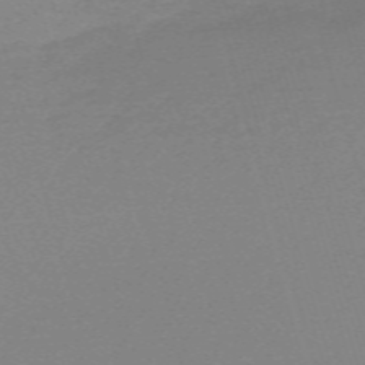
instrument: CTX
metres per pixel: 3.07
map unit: eHh
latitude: -61.1053
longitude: 52.1227
